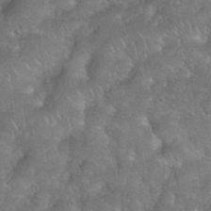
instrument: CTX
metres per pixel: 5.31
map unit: eHh
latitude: 39.5371
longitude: -58.4412
